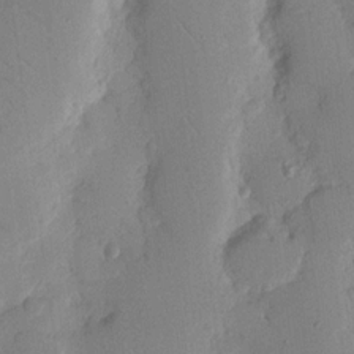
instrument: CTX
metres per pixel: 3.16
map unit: Nhu
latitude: 16.4034
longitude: -78.6491
